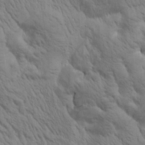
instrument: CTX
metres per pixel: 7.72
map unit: Htu
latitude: 0.4979
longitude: 174.0849
